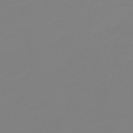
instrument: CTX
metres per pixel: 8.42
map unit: HNb
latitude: -54.4818
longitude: -50.3656
